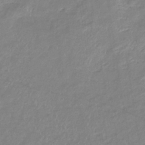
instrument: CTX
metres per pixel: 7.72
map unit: eHb
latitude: -36.9730
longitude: 74.8030
